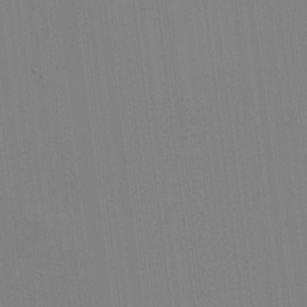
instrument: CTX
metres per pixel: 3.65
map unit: HNhu
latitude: -1.6344
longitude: -6.7057
